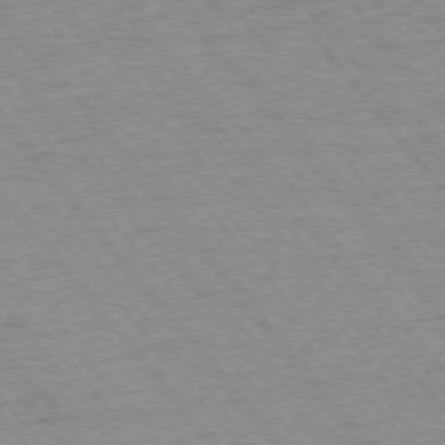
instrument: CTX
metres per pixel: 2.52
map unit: Ap
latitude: -75.7289
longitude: -87.1592
